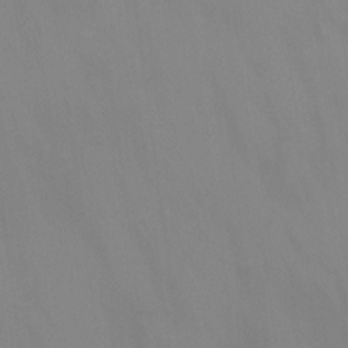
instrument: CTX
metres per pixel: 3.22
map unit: Nhu
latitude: -15.5588
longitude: -55.1592
